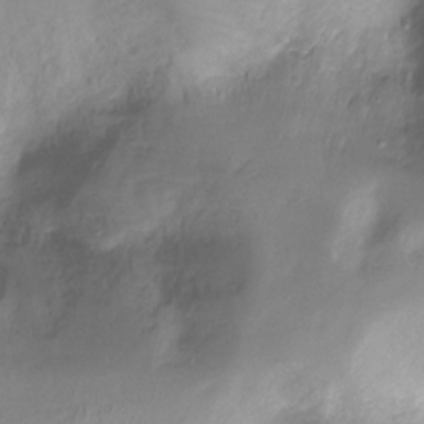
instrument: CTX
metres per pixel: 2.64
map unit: Ht
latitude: -16.9353
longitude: -45.1214
